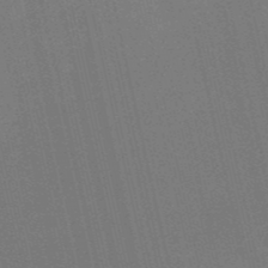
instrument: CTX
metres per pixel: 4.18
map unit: HNb
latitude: -51.8611
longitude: -48.0633
